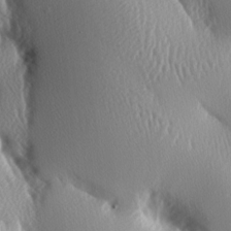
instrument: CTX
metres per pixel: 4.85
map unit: lAa
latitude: -8.3684
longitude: -128.5923
